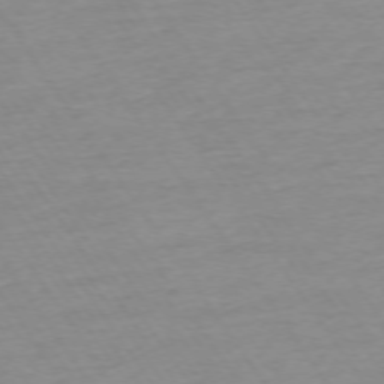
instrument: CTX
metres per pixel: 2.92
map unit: Ap
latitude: -73.9556
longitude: -80.9514
